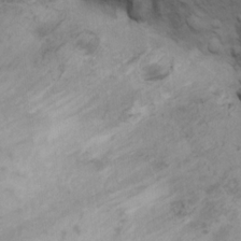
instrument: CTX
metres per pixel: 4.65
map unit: Ht
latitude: 10.8002
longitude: -33.1403
